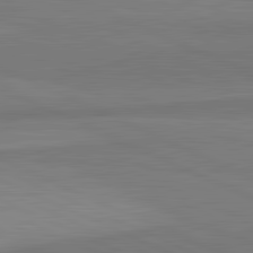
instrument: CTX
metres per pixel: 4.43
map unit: lApd
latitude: 82.6490
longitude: 158.2550
